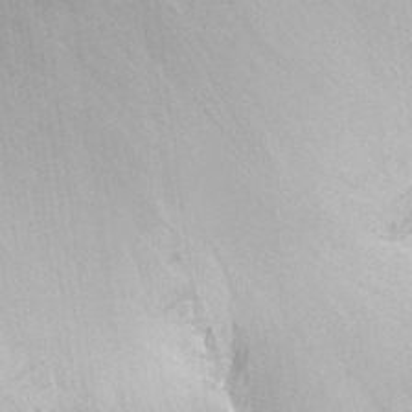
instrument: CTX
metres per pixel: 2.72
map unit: Nhu
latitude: 26.5357
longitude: -55.5182
